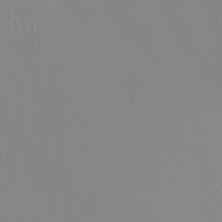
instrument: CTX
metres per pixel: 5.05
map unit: HNhu
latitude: 7.3293
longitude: 12.5763
